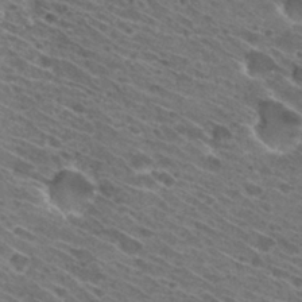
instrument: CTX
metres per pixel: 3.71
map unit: Hto
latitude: 30.9703
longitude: -45.9339
